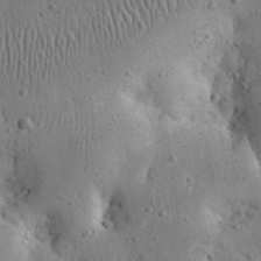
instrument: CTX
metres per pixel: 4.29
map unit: eHh
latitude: 23.8772
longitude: -67.1214
